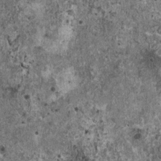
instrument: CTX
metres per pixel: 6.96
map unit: HNhu
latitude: 0.7057
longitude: 3.7288
